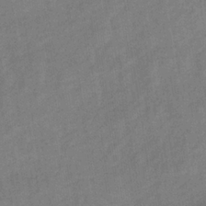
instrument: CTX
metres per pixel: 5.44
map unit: lHb
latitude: -33.8612
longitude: 65.5588
